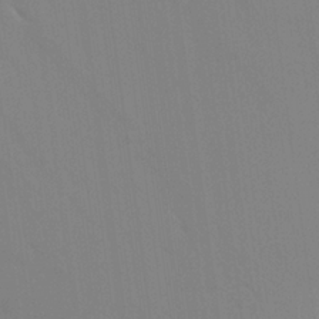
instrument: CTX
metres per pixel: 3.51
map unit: Aa
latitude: 24.4601
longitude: -145.5560
